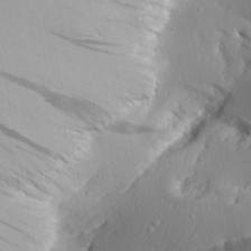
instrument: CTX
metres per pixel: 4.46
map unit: Aa
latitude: 30.5357
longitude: -133.4993
